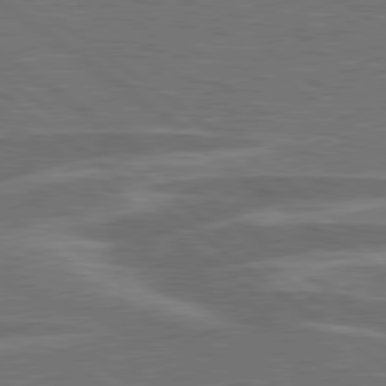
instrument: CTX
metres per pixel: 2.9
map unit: lApd
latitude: 79.3293
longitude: -91.6883
